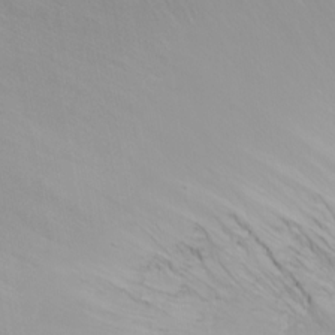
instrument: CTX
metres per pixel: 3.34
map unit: Nhu
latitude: -4.5951
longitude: -87.7827
